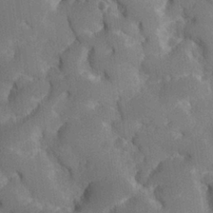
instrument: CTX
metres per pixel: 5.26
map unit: lHvf
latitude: 25.1970
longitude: 141.7855
